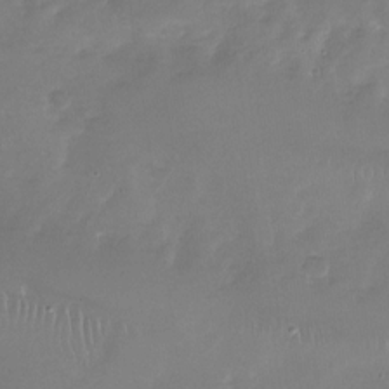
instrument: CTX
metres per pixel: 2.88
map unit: Nhu
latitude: -27.5588
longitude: -61.1214
